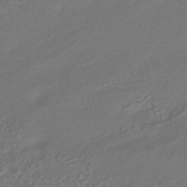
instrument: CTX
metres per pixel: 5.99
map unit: HNhu
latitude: -42.9163
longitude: 95.1431
